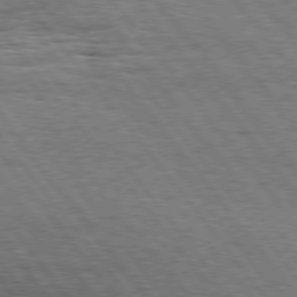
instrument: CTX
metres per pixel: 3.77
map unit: Hpe
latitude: 75.2915
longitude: -139.0647
